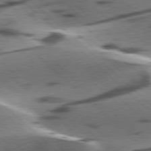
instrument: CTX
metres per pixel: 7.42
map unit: lApd
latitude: 77.4426
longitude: -49.5560
